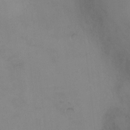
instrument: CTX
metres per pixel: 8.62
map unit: Ht
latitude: -8.8975
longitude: -28.1955
